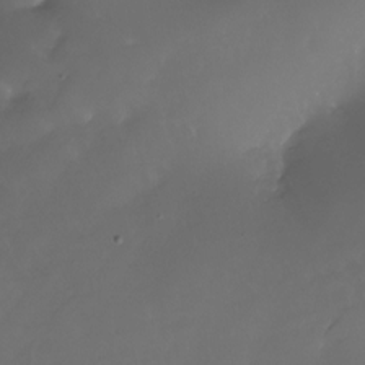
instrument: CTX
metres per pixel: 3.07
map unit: Nhu
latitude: -27.7477
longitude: -71.8205
